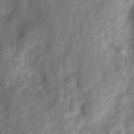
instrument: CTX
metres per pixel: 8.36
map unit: Ht
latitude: 4.2900
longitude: -22.3467
